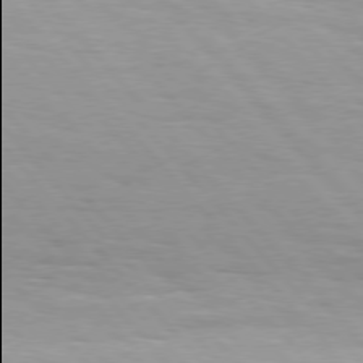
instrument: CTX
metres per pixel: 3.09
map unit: Hpe
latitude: 76.1955
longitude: -153.9906
